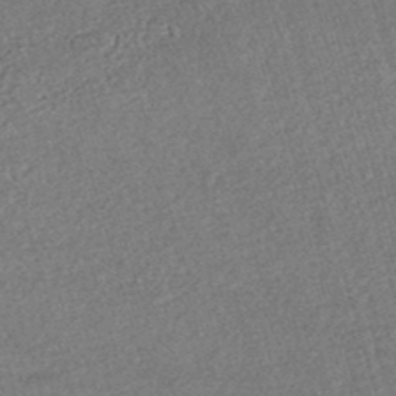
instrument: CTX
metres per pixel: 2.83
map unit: HNhu
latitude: -47.3131
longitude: 99.5210
